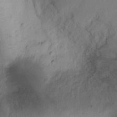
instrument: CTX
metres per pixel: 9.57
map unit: Ht
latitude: -8.7841
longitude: -21.4427
